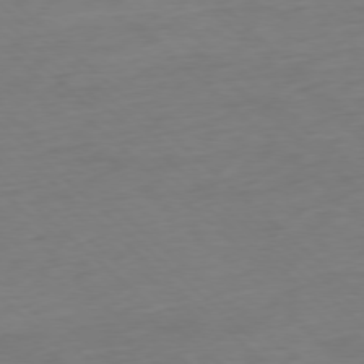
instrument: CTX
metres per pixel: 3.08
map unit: Ap
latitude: -77.7289
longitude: -91.4237
